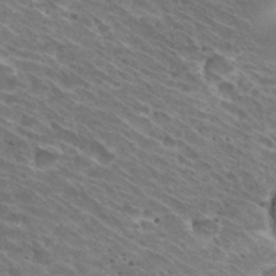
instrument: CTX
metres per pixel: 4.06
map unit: Hto
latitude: 31.1026
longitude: -42.7624
